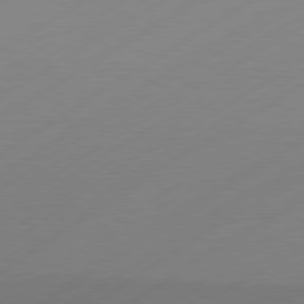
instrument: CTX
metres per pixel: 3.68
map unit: Hpe
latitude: -81.4644
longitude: 14.1228
